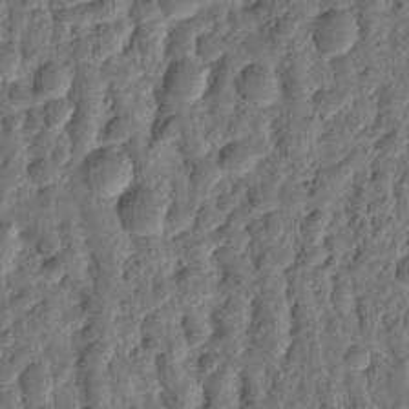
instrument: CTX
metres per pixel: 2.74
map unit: Ht
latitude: 11.9150
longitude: -75.9150
